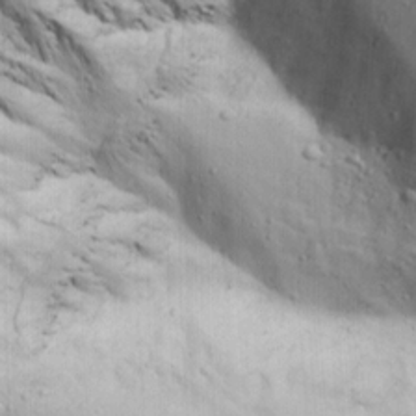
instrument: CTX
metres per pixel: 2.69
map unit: Ave
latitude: 22.2900
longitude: -137.1403
